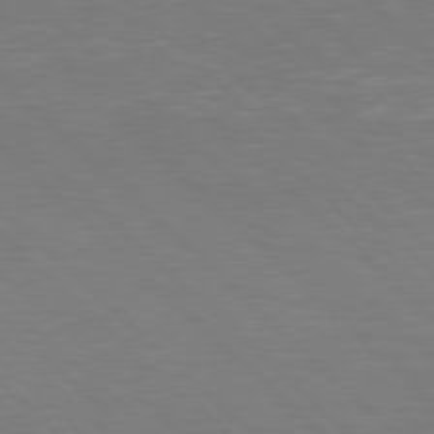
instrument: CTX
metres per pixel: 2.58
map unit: Hpe
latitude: 78.0255
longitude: -125.2159
